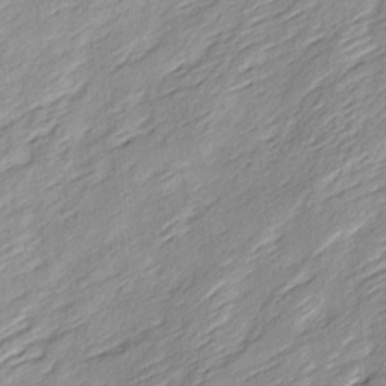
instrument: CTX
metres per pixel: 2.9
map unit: Ave
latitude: 15.9339
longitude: -137.0459
